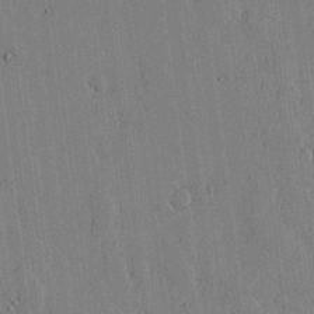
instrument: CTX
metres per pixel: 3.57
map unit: lHvf
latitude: 17.5371
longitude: -112.8380
